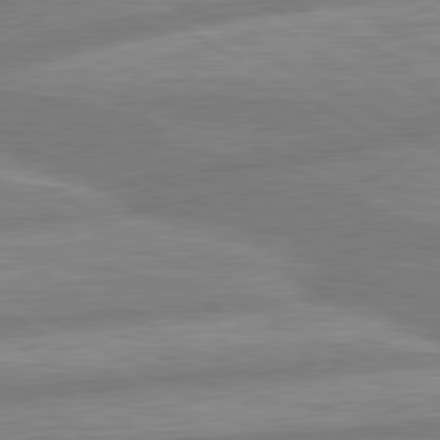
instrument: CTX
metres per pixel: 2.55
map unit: lApd
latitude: 80.2711
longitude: -165.7261
